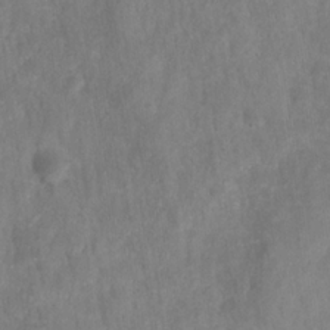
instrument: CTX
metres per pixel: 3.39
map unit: HNhu
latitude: -28.2362
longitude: 73.1998
